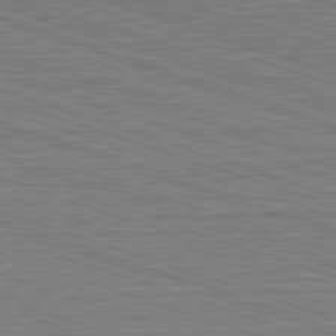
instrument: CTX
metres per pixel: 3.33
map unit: Hpe
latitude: -82.8975
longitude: 8.8030
